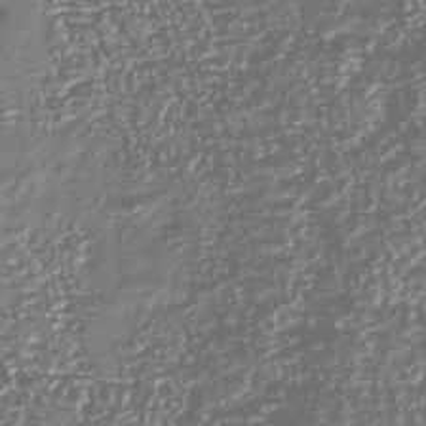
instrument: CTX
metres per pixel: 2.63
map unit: Nhu
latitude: -40.2361
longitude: -82.8569
